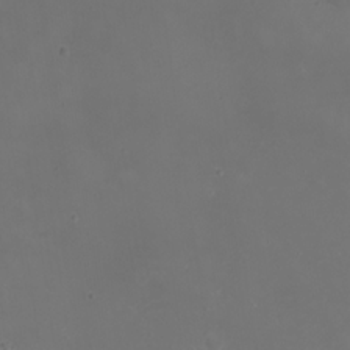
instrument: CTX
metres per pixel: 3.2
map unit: Nhu
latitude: 22.6301
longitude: -63.9717
